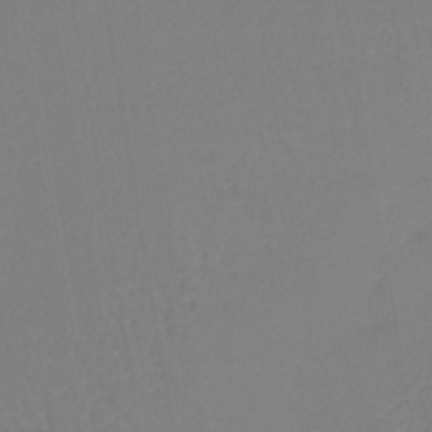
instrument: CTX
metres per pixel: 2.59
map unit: lHb
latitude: -42.1416
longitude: 64.4440
